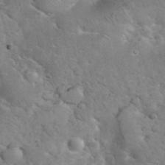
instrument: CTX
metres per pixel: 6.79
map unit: eHh
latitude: 35.6505
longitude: -65.3293
